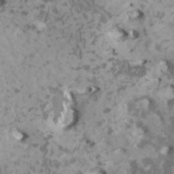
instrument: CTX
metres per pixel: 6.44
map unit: HNhu
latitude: 1.9150
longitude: 7.2187
